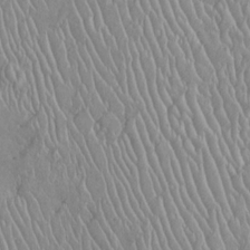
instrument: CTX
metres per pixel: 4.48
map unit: Htu
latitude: -6.2361
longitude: 153.8233
